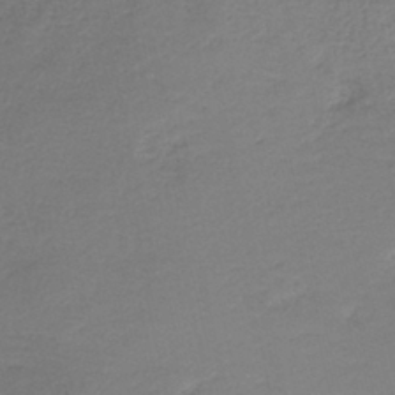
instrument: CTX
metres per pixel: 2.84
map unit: HNb
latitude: -40.2550
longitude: 50.2361
